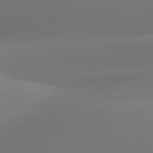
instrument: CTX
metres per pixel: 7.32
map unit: lApd
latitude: 81.4615
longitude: -161.3293
